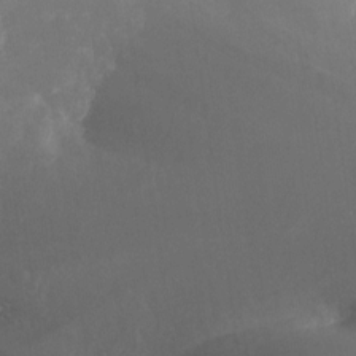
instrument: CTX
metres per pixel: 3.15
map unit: Nhe
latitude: -27.4454
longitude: -109.4426
